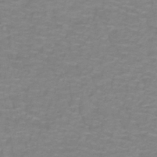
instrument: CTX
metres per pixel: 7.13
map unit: lHb
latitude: -41.8422
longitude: 56.3117
